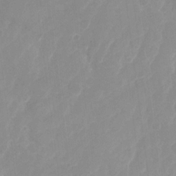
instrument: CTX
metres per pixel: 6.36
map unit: Nhu
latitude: -28.7274
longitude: -67.1970
